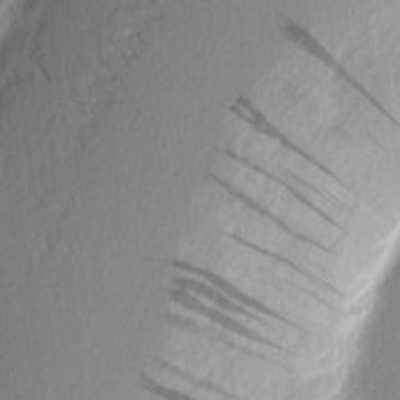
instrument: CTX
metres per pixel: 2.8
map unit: Nhu
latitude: 2.7246
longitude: -76.7624
